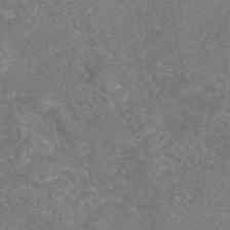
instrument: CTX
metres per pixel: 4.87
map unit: eAb
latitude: 47.1781
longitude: 104.9541
